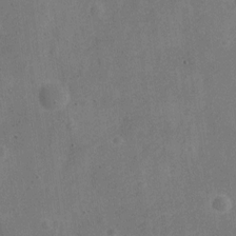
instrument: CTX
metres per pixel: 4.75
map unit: Nve
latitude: -24.7841
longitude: 107.6722
